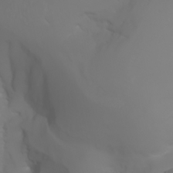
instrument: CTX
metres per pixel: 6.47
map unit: Aa
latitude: -6.8975
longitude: -85.0836
